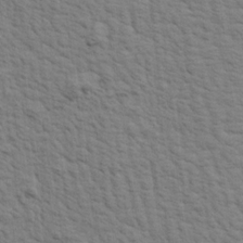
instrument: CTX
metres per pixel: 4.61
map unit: Aa
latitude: 19.3292
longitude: -141.9339
